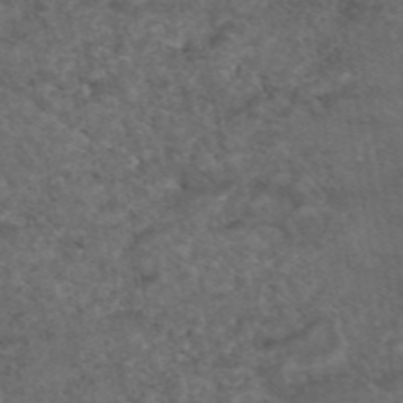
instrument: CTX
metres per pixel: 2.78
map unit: eAb
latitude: 45.9150
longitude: 114.3306
